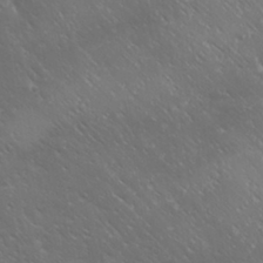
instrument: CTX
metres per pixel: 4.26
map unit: Ave
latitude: 19.8961
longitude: -137.8773
